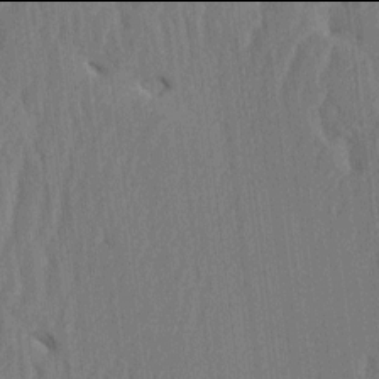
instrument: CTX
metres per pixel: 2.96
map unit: HNhu
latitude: -2.0094
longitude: 14.2740
